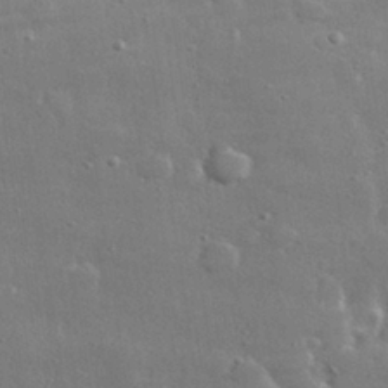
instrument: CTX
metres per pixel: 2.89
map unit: lHvf
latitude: 31.1026
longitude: -89.5372
